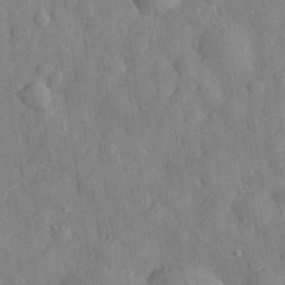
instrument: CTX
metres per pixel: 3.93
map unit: eHh
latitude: 29.9150
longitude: -76.2333
